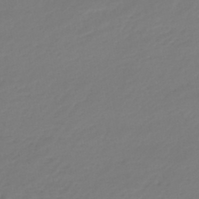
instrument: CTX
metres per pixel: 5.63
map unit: lHb
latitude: -46.9541
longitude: 62.7274
